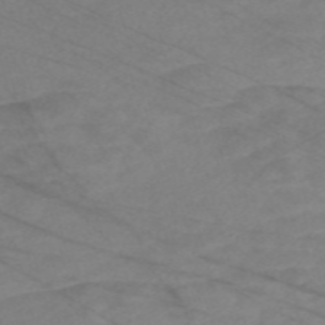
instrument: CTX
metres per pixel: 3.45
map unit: Nve
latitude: -58.5384
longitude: 61.3510
